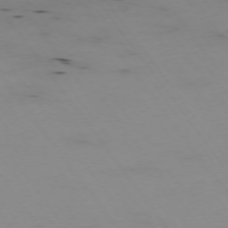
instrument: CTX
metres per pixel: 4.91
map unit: Hpe
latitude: -74.4629
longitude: 2.7463
